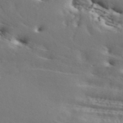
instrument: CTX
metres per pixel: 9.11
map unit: ANa
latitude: 43.6316
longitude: 46.4440
